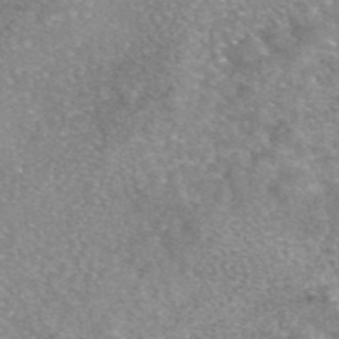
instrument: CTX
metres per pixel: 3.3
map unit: eAb
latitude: 45.4804
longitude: 105.2565
